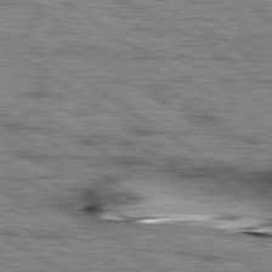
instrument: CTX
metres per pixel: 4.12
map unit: lApd
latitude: 79.8017
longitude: -49.3293
